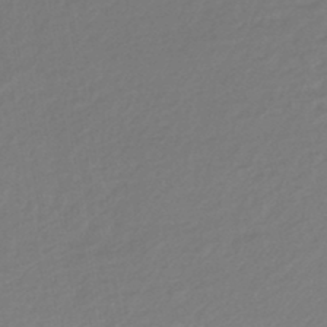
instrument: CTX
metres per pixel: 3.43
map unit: lHb
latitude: -45.1998
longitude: 59.8611
